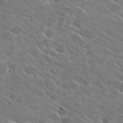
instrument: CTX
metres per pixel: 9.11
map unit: Hto
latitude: 26.0444
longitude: -42.7813
